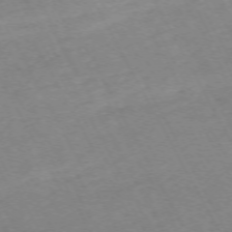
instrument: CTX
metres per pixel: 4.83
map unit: Hpe
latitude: -72.0661
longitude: 8.3495
